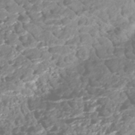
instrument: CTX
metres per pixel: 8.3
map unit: HNhu
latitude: -46.6896
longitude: 31.0108
